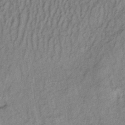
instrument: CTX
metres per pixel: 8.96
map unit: lHb
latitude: -35.9745
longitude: 70.3684
